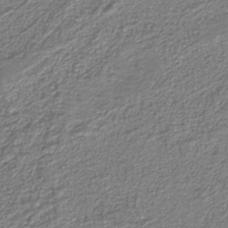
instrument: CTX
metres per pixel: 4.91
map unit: eAb
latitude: -38.8597
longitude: 51.5777
